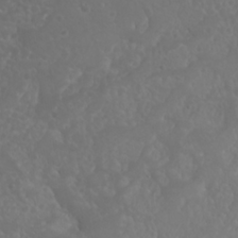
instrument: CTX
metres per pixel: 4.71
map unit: Nhu
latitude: 23.5182
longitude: -64.5735
